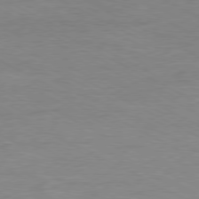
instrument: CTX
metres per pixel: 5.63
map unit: Ap
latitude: -80.7274
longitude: -86.0822
